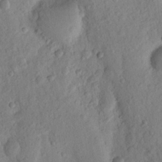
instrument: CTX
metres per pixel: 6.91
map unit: Nhu
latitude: 18.4412
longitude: -76.6868
